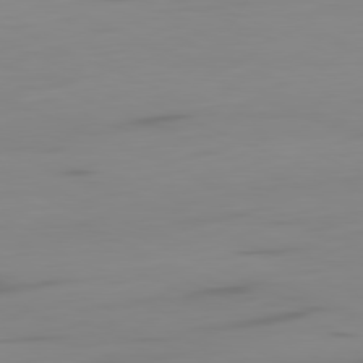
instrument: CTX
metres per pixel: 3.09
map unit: Ap
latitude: -81.3510
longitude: -60.8191
